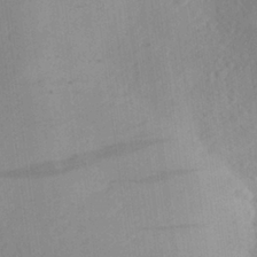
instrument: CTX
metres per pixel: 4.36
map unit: Aa
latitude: 26.4601
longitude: -146.1389
